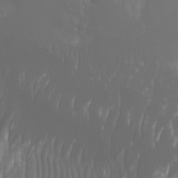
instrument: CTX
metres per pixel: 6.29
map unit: Htu
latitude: -5.2942
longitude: -75.5749
